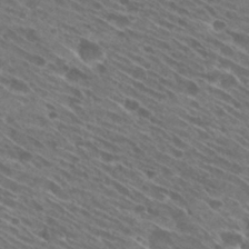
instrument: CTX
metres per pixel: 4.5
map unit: Hto
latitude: 28.9325
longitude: -44.3845
